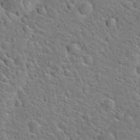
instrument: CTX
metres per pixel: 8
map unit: Hto
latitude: 20.9703
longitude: -49.6505
